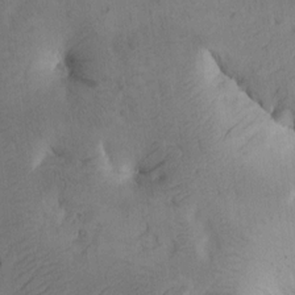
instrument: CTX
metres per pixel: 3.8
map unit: Htu
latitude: -0.1984
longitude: 173.6344
